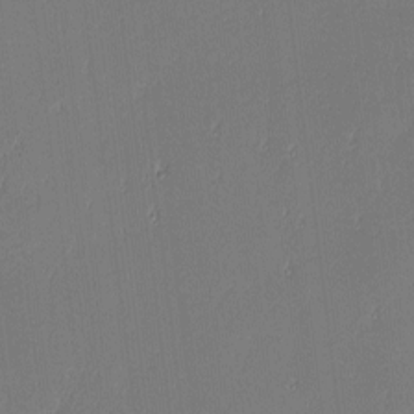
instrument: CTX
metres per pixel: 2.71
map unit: eHh
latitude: -3.5021
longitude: -83.0647
